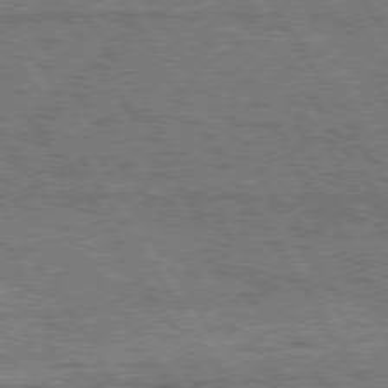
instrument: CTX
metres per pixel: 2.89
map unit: Hpe
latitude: 75.0647
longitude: -155.1214
